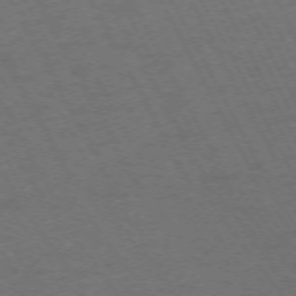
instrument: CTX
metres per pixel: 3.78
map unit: Ap
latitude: -74.5574
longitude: -74.9703
